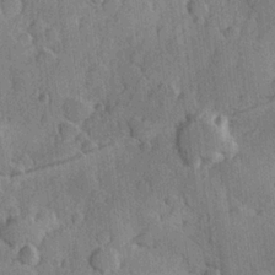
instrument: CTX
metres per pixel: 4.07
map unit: Hve
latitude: 23.5560
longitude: 147.8422
